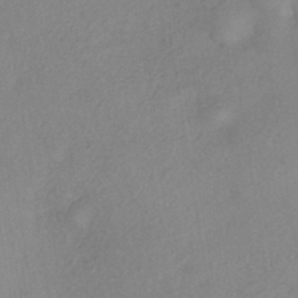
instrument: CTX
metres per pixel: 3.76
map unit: eHh
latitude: -41.7100
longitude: 119.1431
